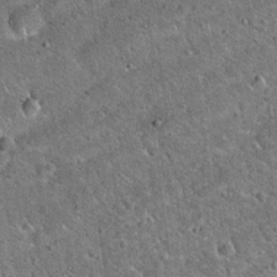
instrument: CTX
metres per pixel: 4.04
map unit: Hto
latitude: 19.5560
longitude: -50.3467
